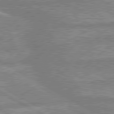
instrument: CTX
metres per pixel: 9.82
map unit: lApd
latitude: 80.0255
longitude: -171.8394
